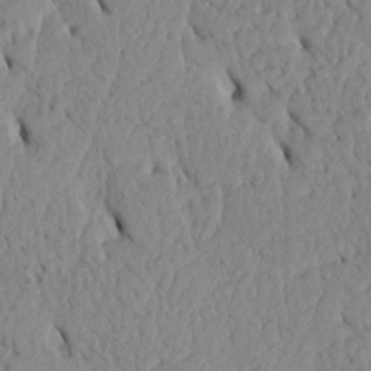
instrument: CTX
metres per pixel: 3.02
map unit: Htu
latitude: 3.3104
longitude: 152.5007
